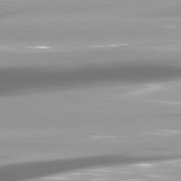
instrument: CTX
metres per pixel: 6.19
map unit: lApd
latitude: 81.5182
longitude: -143.9906
